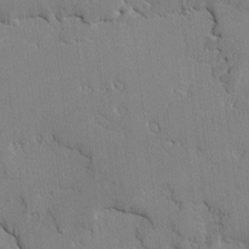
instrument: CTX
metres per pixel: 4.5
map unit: lAvf
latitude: -1.6533
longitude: -108.8191
